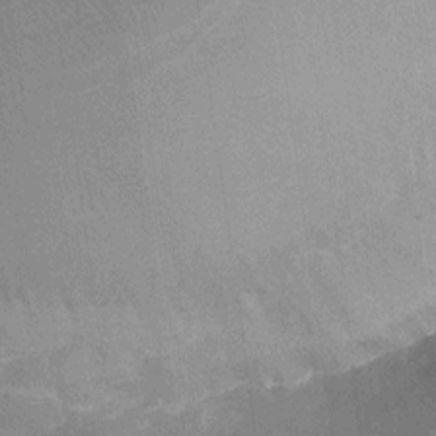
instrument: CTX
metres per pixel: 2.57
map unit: Nhu
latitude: -28.7274
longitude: -74.8191
